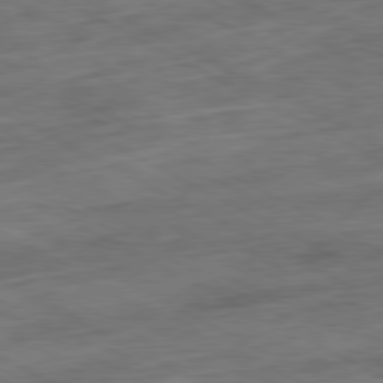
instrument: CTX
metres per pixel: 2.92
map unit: Ap
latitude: -81.1053
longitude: -73.5560
